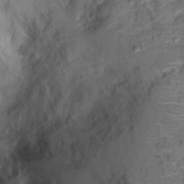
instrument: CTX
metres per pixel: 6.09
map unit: Hto
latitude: 14.6113
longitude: -38.7057
